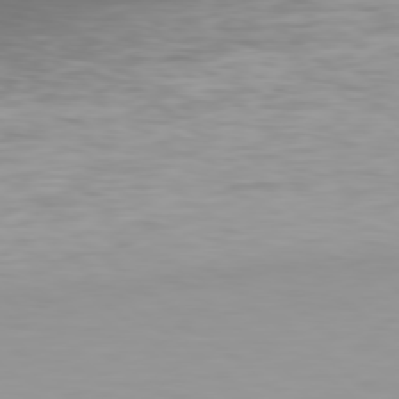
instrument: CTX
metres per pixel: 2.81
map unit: Hpe
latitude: 78.3279
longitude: -169.7450
